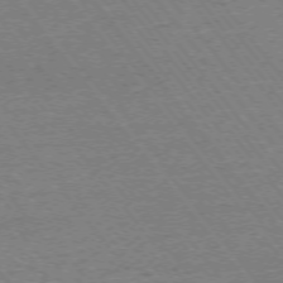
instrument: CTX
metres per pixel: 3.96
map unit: Ap
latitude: -74.8408
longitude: -82.0255
